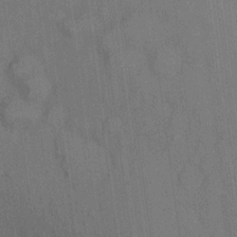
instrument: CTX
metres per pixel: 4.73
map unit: Ht
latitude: -9.7478
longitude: -36.1389
